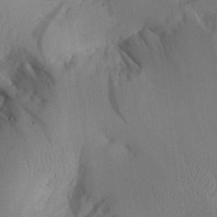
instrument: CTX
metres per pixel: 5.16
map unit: Aa
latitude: 26.3089
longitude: -132.7813
